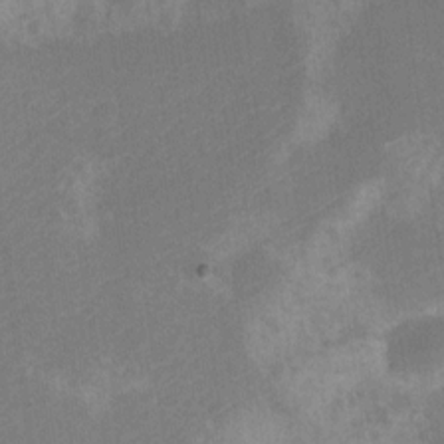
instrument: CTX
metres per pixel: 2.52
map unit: Nve
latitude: -25.6344
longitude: 106.8408
